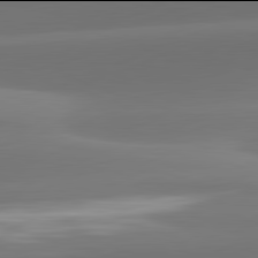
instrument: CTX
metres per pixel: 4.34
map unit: lApd
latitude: 81.9906
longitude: -163.5371
